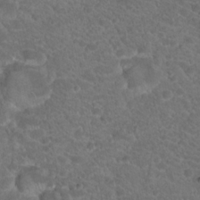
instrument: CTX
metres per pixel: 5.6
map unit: Hto
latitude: 19.2726
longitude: -34.1766
